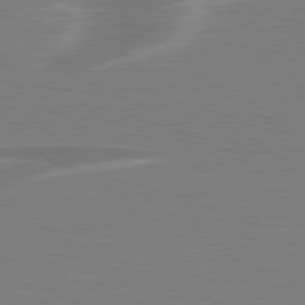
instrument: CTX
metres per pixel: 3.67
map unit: lApd
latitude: 79.1970
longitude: -92.7246
